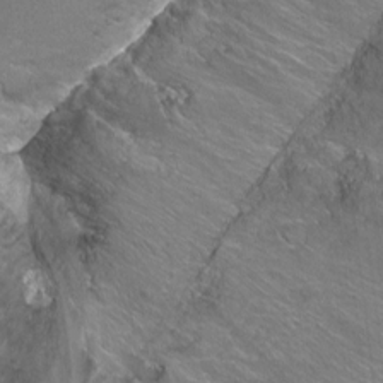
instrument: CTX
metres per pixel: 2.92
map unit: Ht
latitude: -5.3887
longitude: -36.5357
